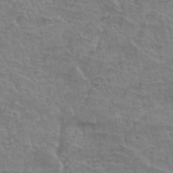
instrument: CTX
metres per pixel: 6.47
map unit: Hto
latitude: 34.8191
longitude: -44.4034
